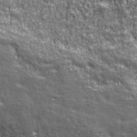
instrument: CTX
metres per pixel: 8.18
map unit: eHh
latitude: 43.1214
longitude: -92.1011
